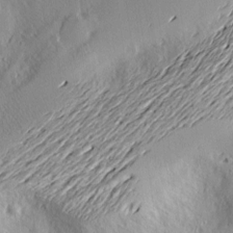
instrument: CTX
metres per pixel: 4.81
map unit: Nve
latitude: -9.1431
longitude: 173.3698
